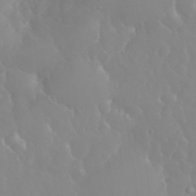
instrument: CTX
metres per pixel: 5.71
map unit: eHh
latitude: 33.3860
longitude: -59.6316
